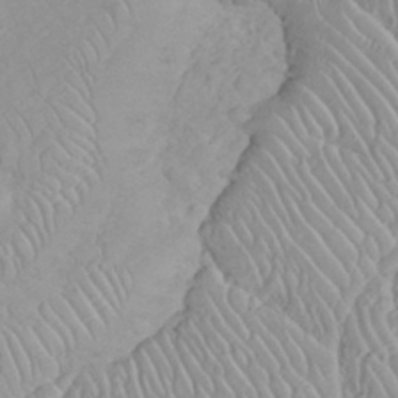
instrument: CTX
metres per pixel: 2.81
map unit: eHh
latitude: 35.7071
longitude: -63.6883
